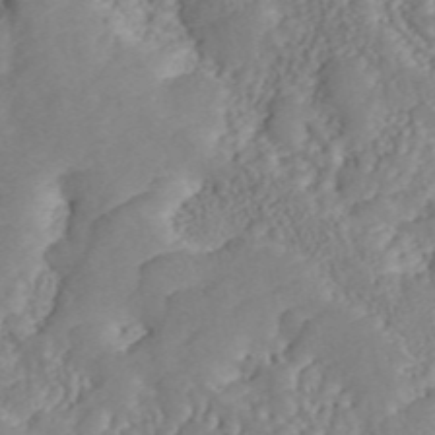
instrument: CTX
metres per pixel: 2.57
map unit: ANa
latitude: 46.7247
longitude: 49.8234
